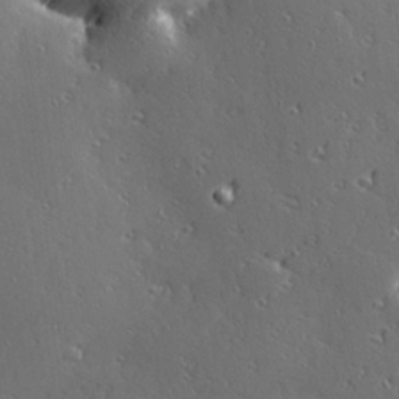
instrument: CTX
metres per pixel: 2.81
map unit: Hve
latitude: 27.8583
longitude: -92.7246
